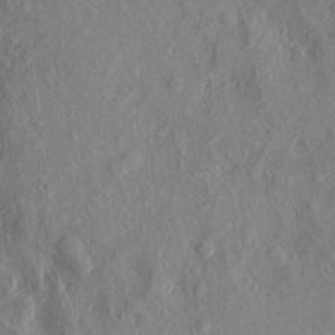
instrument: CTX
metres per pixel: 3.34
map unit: eHh
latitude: 5.3482
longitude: -73.4427
